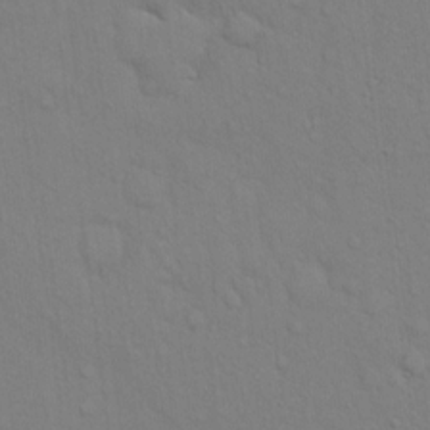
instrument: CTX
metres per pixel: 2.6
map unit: eHh
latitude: 16.5168
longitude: -62.6491
